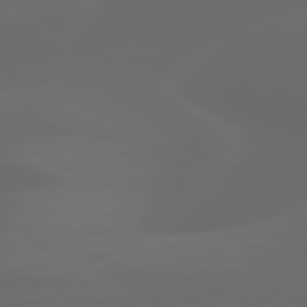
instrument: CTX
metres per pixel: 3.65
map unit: lApd
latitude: 80.1011
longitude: -117.5560
